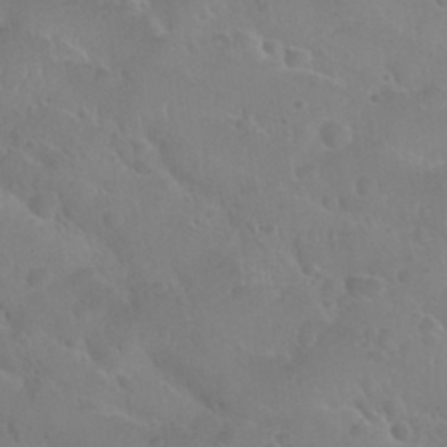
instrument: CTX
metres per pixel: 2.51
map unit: Nhu
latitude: 28.5357
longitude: -55.4804
